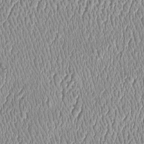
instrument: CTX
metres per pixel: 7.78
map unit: Htu
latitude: -6.1606
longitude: 157.7100
